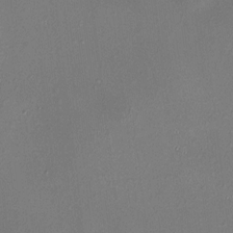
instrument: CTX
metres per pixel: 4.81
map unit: HNhu
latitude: 4.3089
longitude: 6.2361
